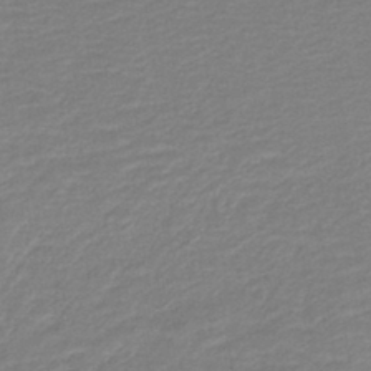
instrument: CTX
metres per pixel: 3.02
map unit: HNb
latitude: -40.8408
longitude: 51.1242
